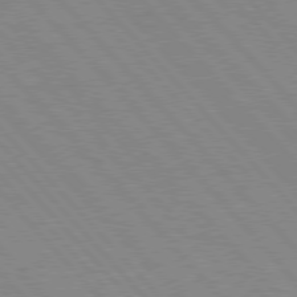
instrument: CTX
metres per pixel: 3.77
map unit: Hpe
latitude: 76.9136
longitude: -153.6694
